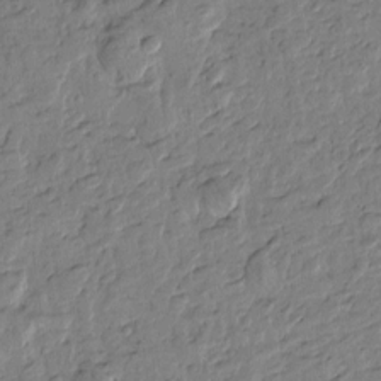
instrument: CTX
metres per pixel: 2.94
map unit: Htu
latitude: -0.4440
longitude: -176.9136
